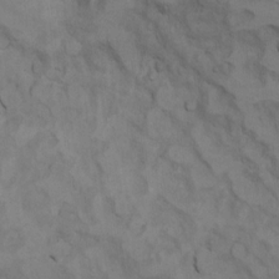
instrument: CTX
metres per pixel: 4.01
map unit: Ht
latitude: 11.5371
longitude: -33.0270
